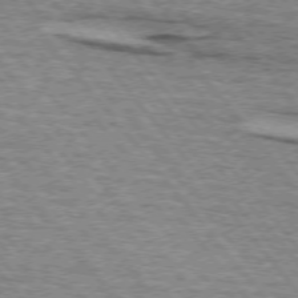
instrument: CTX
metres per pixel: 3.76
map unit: lApd
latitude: 73.9151
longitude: -77.4048
